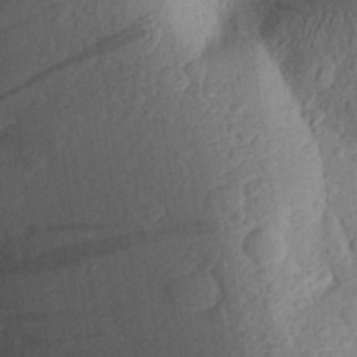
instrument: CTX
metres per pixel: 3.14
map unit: Aa
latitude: 26.9136
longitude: -145.4615
